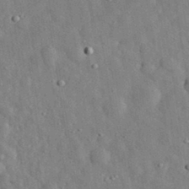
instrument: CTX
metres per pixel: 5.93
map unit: eHh
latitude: 32.7624
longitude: -78.0255
